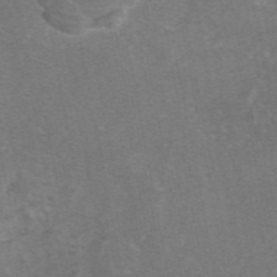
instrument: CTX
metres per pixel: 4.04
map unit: eAb
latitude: 47.5560
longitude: 104.3684
